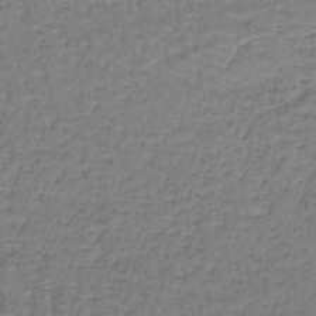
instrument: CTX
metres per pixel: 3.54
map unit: lHb
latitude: -43.0675
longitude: 58.6140
